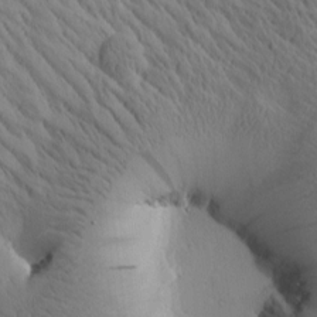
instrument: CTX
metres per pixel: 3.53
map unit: Htu
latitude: 1.1970
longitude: 174.9730
